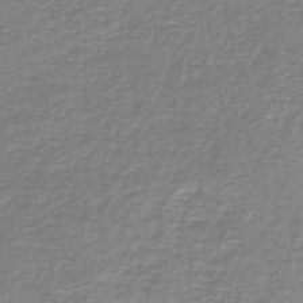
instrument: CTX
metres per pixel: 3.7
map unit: HNb
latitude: -46.3684
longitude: 52.0283
